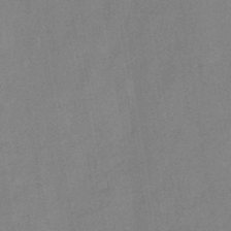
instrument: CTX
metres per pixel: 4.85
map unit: HNb
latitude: -45.7100
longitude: -38.2900
